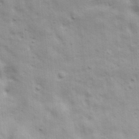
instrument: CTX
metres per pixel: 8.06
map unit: Ave
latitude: 17.4804
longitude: -133.2159
